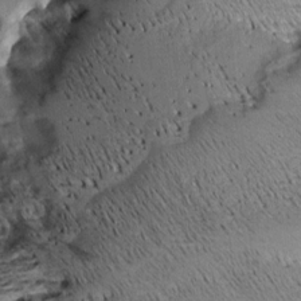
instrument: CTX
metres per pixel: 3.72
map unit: Aa
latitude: 9.2915
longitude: -142.8191
